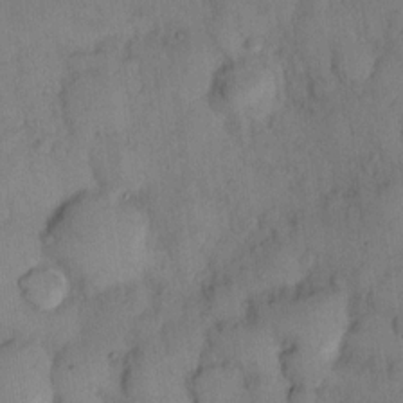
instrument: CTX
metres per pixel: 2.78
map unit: eHh
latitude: 13.5560
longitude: -62.9136
